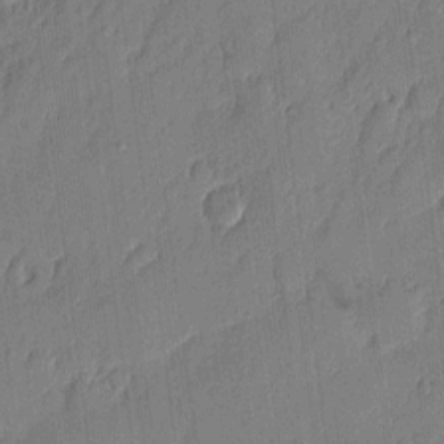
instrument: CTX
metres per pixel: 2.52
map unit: eHh
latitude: 4.7813
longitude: -76.5545
